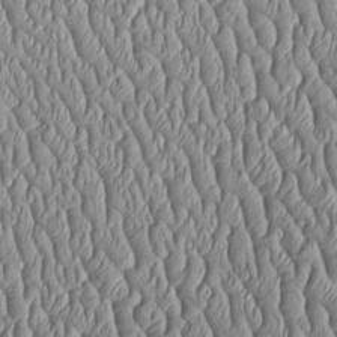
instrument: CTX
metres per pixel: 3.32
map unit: Htu
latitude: -5.4643
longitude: 156.3873
